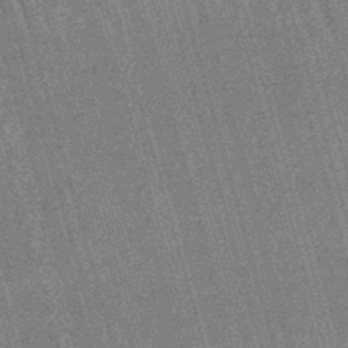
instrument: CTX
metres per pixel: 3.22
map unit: lHb
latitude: -45.9745
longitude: 78.1039
